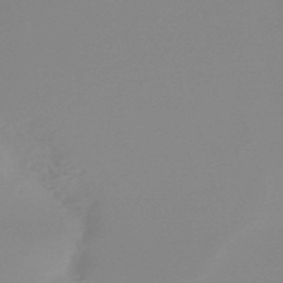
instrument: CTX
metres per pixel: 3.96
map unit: lHb
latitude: -48.9164
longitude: 68.0850
